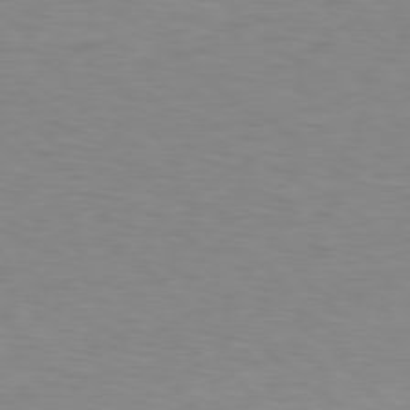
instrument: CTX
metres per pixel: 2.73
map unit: Hpe
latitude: 78.4412
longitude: -166.5356
